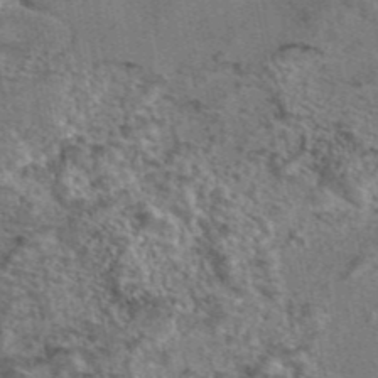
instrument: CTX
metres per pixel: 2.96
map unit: eAb
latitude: 43.7450
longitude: 103.9367
